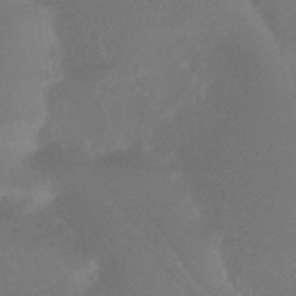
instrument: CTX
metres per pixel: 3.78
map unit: HNhu
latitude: -45.5966
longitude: 91.4077
